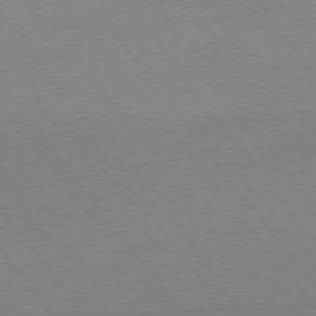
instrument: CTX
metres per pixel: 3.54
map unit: Ap
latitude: -74.9542
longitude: -83.2725
